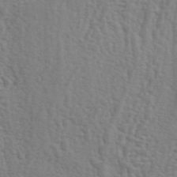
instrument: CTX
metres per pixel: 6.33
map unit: ANa
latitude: 41.7827
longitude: 54.8030
